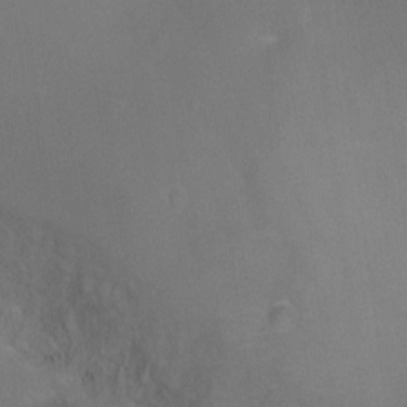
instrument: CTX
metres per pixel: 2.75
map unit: Nhu
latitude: -13.6344
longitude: -40.4223
